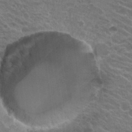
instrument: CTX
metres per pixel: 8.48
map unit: Hto
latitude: 22.5546
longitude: -38.4034
